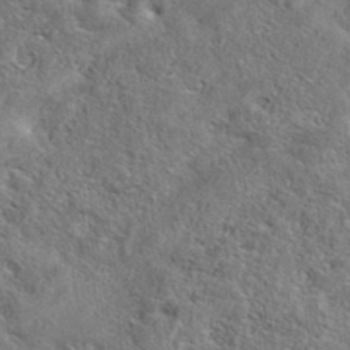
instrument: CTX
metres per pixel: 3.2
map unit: eAb
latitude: 38.4223
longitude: 112.2740
